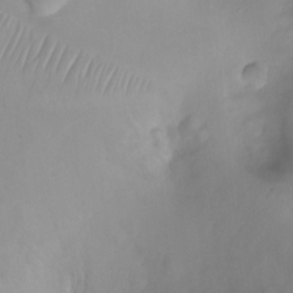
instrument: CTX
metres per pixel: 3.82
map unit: Ht
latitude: -1.0298
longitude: -18.9513
